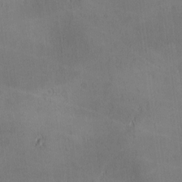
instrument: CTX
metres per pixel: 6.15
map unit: lAa
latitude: 1.1781
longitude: -117.1214
